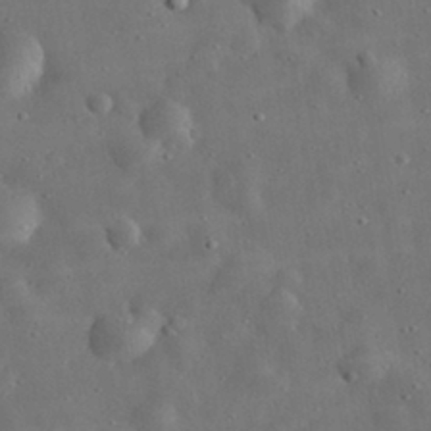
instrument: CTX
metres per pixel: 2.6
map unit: eHh
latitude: 32.5735
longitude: -74.9136
